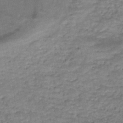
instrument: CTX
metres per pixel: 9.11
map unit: Nhe
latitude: -48.2551
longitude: -170.8947
